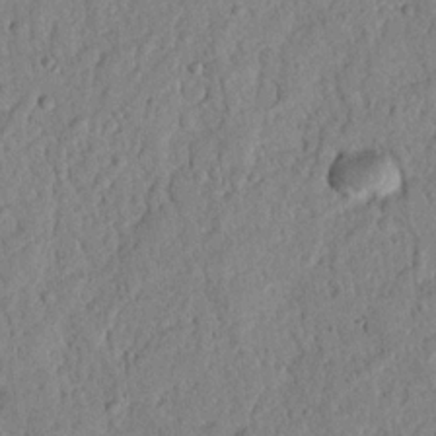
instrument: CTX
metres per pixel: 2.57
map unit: Nhu
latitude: 21.3104
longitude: -77.3670
